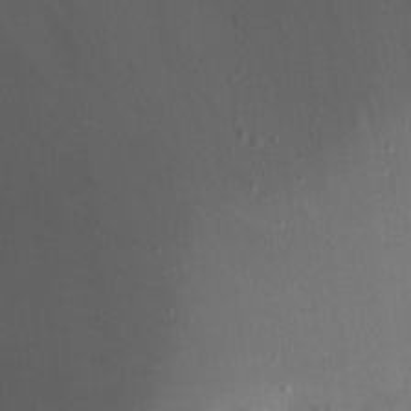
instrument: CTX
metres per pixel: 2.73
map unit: Ht
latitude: -0.3685
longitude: -45.0836
